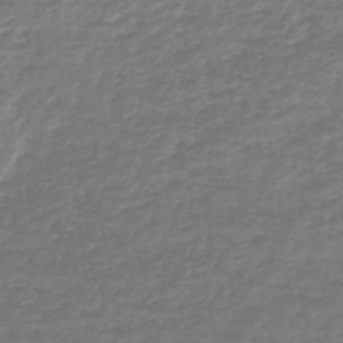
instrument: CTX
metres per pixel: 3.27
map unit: lHb
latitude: -44.7463
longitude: 68.1416
